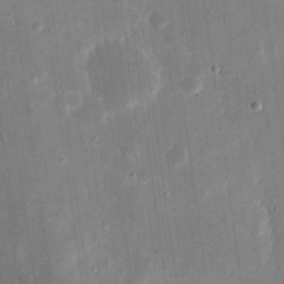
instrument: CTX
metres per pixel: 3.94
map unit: eHh
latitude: 18.6490
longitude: -70.1389
